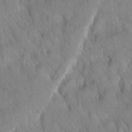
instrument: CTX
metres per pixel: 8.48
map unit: Ave
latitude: -10.7841
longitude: -118.3089
